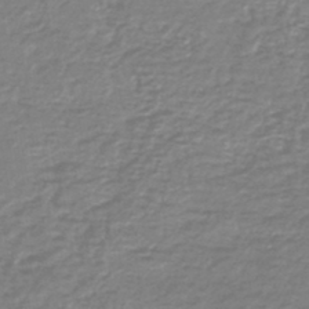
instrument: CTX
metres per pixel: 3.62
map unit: HNb
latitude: -46.6896
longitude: 52.9919
